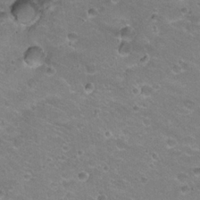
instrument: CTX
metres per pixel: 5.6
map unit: Hto
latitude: 21.0837
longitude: -33.1025
